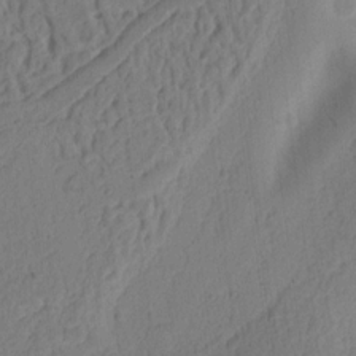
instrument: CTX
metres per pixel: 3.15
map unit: Ht
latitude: 9.8772
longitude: -75.0081
